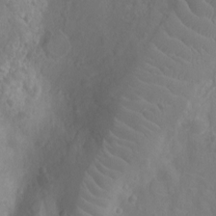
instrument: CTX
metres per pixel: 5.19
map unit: Ht
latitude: -10.0850
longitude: -23.2348
